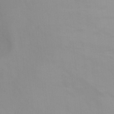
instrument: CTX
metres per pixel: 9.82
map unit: Ht
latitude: -10.4629
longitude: -33.4804
